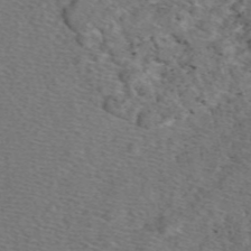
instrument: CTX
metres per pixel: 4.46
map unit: eAb
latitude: 48.4412
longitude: 107.4833
